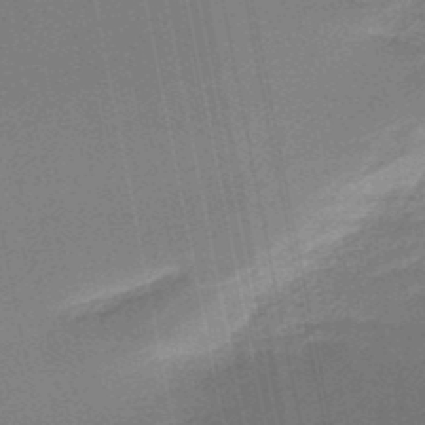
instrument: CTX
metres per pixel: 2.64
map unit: lHb
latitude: -48.5385
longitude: 68.7652
